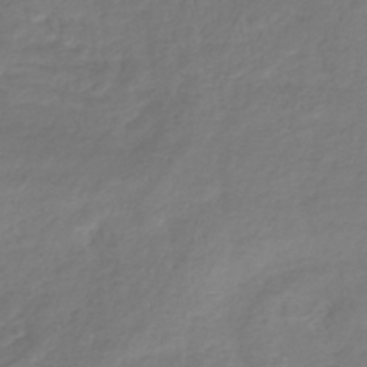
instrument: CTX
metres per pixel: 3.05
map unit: lHb
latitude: -41.0864
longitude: 73.6911
